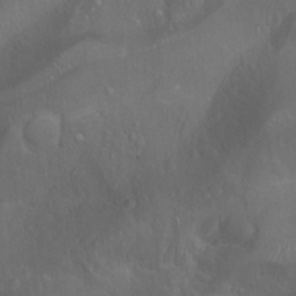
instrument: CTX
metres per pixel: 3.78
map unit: Htu
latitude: -4.4629
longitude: -87.8583
